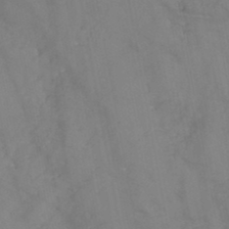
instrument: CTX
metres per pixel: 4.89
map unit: HNb
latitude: -46.2361
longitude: -47.6883
